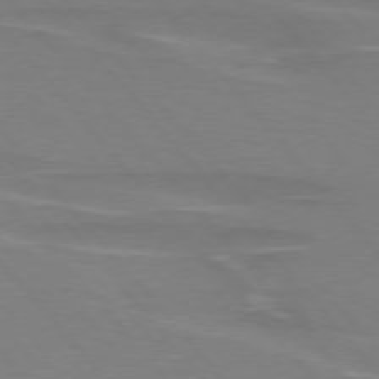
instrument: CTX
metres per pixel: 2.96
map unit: lApd
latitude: 75.8394
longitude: -80.6868
